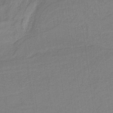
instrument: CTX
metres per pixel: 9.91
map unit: HNb
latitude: -36.8974
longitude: 56.8786
